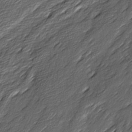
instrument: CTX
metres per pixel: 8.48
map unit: Ave
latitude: 16.3467
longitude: -136.4979
